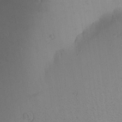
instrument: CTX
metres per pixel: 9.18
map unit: Aa
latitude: 25.1403
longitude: -144.8569
